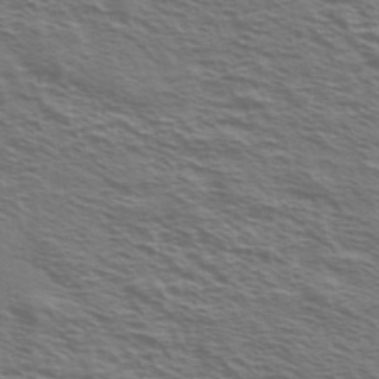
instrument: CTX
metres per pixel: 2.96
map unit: Ave
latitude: 38.1389
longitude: -109.3292
